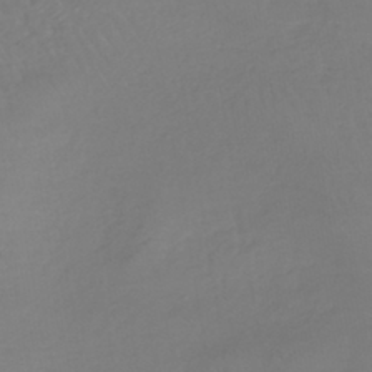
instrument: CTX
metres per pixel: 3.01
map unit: lHb
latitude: -41.4076
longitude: 68.1416
